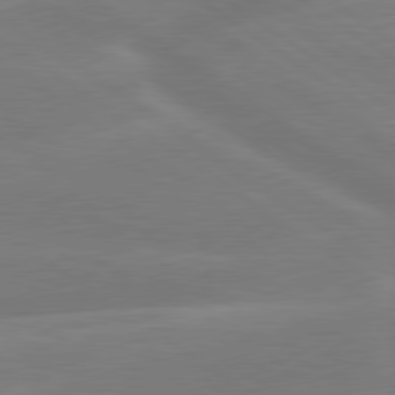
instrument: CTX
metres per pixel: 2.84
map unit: lApd
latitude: 79.6694
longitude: -142.1011
